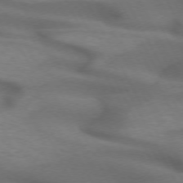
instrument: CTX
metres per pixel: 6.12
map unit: lApd
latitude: 71.9339
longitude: -51.4993
